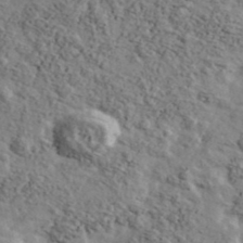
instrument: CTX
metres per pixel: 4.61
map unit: Ave
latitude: 43.3671
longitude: -110.1578
